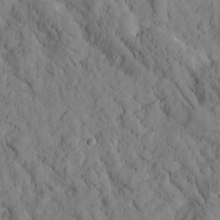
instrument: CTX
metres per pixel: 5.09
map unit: Htu
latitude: -2.6329
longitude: 174.1416
